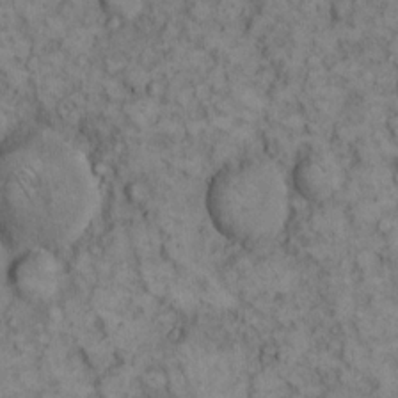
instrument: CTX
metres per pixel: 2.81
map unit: eHh
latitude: 12.8002
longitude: -64.5924
